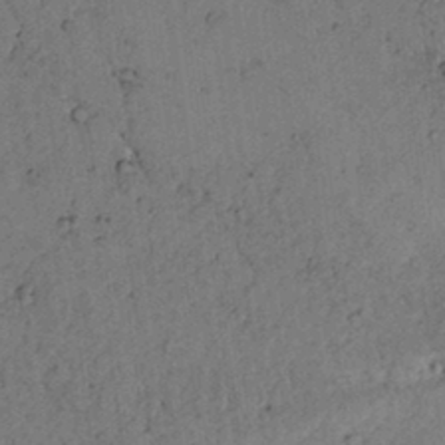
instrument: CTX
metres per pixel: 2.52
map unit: lAvf
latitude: 4.5735
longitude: 159.0297
